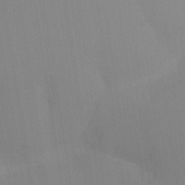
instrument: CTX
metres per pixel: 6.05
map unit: Nhu
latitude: -10.4818
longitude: -75.4993
